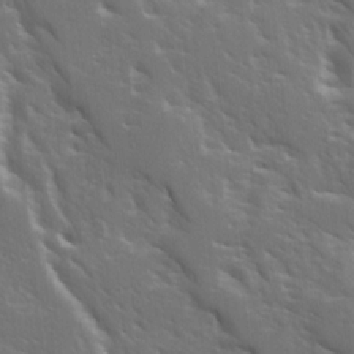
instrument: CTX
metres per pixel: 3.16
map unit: Ave
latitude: 15.9906
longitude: -130.3468
